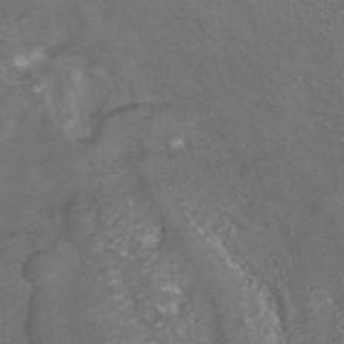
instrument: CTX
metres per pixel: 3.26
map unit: ANa
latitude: 42.7435
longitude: 23.5777
